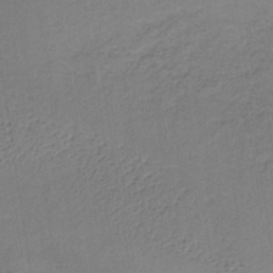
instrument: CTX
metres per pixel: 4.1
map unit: lHb
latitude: -34.9353
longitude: 63.6344
